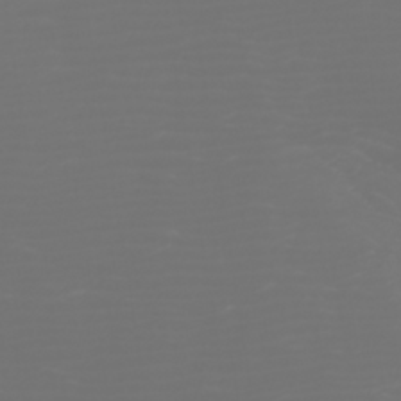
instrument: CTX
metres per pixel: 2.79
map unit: Htu
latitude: -6.1794
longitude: -74.0633
